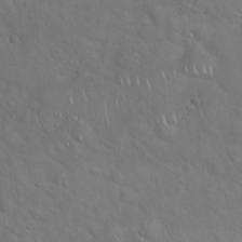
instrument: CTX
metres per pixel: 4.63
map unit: Hto
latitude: 17.6127
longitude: -53.1403
